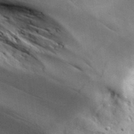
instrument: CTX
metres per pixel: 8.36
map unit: ANa
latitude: 39.5560
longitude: -90.8569
